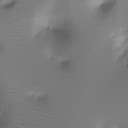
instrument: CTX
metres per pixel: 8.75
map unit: Ht
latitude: -16.3496
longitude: -45.2537
